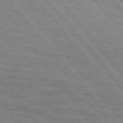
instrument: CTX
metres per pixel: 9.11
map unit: Hpe
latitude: 75.6883
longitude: -153.5371
